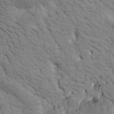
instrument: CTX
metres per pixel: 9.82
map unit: Htu
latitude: -1.6722
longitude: 174.1983
